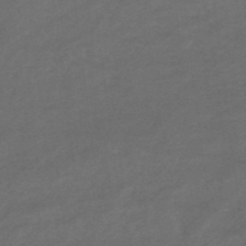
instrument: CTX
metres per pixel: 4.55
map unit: HNhu
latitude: -46.6707
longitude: 91.5022
